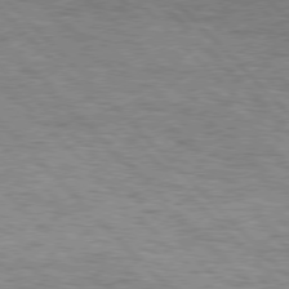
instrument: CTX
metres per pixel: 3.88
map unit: Hpe
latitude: 76.6301
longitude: -165.5749
